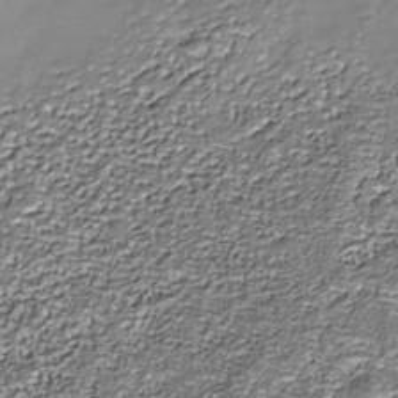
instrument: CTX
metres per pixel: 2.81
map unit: Nhe
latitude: -36.0472
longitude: -87.2159
